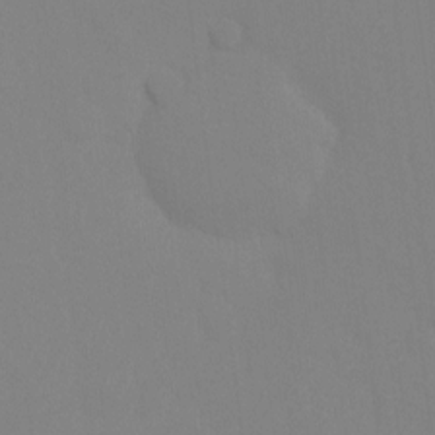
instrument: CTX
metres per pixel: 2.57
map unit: Ht
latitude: -8.8786
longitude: -33.9717
